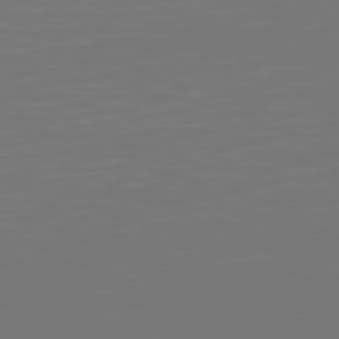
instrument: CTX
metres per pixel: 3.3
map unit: Hpe
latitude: 75.6127
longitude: -124.4034
